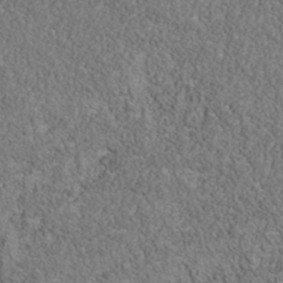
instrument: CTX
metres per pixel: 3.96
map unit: Nhu
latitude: -40.0472
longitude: -84.1767
